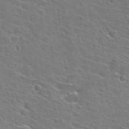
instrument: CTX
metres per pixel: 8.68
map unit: Hto
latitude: 27.7450
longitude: -45.4615
